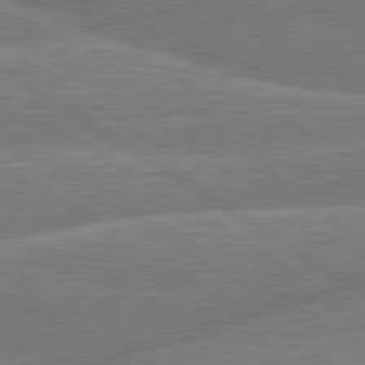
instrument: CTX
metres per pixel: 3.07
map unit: lApd
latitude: 79.9150
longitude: -157.9528
